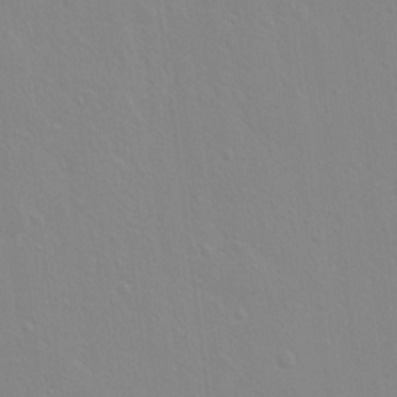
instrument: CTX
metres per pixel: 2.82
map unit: Hto
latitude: 17.0270
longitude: -39.6883
